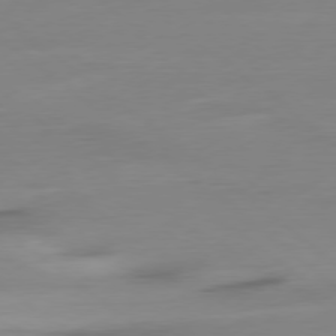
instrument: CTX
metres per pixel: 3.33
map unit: Ap
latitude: -78.7274
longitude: -76.6490
